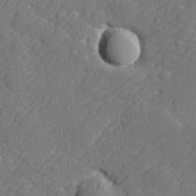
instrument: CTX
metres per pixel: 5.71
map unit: lHvf
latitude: 24.6679
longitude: 141.5210
